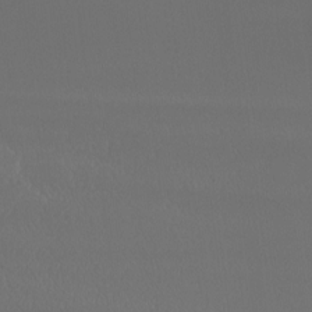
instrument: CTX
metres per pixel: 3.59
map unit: Aa
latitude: -8.8786
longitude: -78.1389
